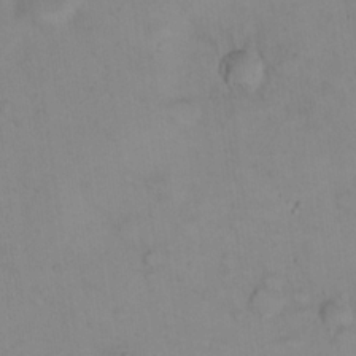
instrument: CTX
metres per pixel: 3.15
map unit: Nhu
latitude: 23.6505
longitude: -62.9325
